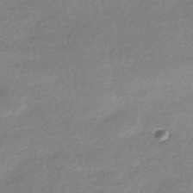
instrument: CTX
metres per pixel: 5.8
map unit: HNhu
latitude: -43.4076
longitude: 93.1809
